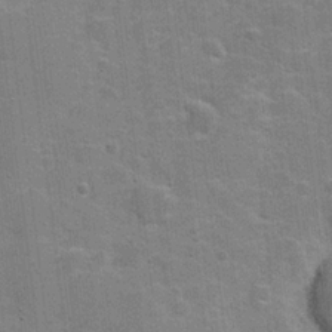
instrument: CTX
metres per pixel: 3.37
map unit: Hve
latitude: 18.5356
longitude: 151.9556
